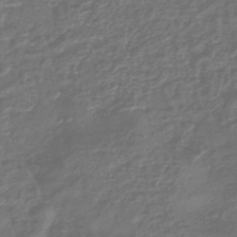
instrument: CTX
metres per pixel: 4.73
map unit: eHb
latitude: -43.5777
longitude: 82.2739
